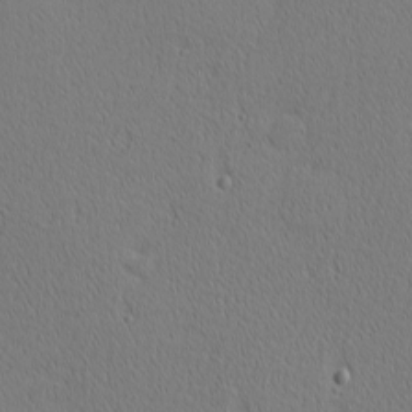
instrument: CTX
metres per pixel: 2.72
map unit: Nhu
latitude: 1.5182
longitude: -78.2523
